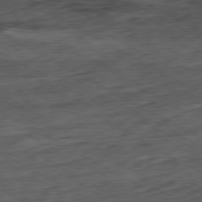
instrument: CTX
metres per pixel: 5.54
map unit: Ap
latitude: -80.4062
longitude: -73.5372
